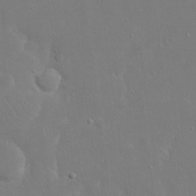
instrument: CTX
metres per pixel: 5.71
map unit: eHh
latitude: 16.3467
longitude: -71.6505
